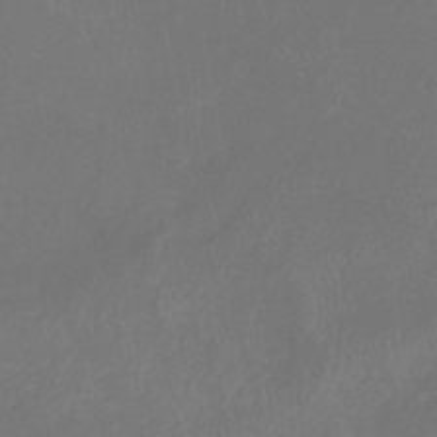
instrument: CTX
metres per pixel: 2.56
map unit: eHb
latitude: -39.1620
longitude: 76.5385
